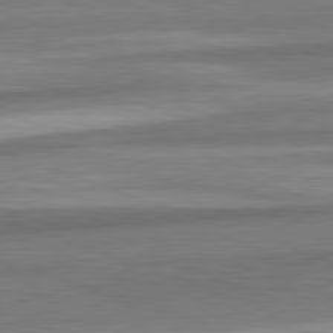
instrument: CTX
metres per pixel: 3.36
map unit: lApd
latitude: 82.4034
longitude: 178.8408
